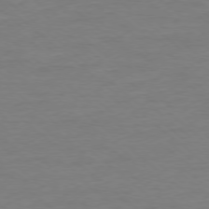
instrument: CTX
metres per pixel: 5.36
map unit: Ap
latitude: -78.2550
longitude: -89.8206
